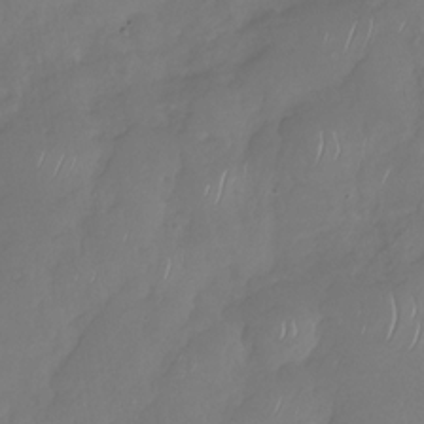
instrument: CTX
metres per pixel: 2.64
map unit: Nhu
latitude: -29.7100
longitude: -63.6127
